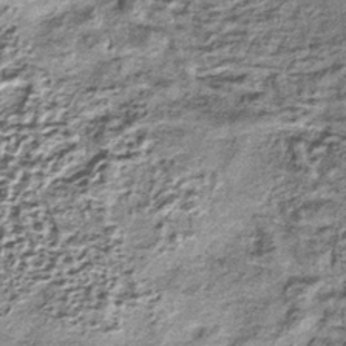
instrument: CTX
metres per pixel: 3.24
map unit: lHb
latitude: -37.0297
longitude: 65.1620
